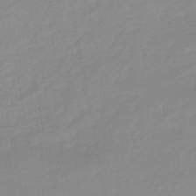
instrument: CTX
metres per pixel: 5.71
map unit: eHb
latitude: -44.3873
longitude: 88.1417
